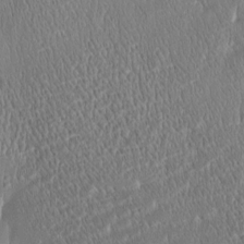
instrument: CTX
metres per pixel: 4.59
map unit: Htu
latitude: -4.7841
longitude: 174.6707
